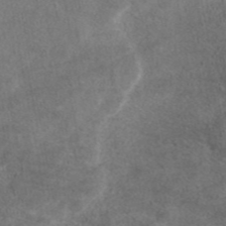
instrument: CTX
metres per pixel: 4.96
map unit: eAb
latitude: 44.9325
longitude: 108.5196
